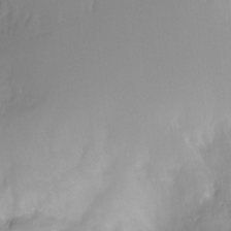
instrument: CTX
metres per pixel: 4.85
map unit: Ht
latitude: -13.5777
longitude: -51.3292
